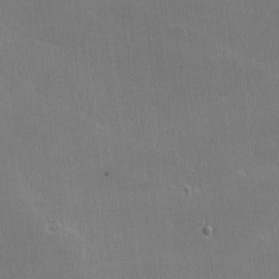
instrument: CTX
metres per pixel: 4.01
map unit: lHvf
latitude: -11.5777
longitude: -101.2348
